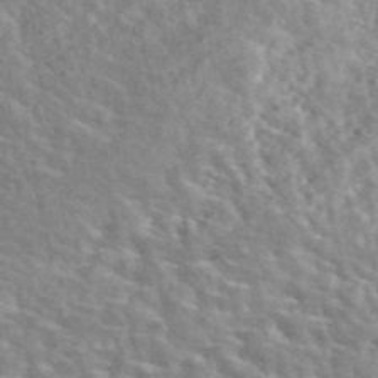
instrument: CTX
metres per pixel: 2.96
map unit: ANa
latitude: 46.1956
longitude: 28.9542
